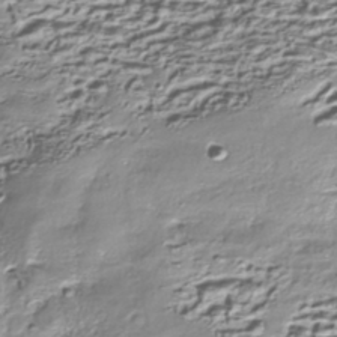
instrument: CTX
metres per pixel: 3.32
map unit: Nhe
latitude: -45.2376
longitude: 152.1039
